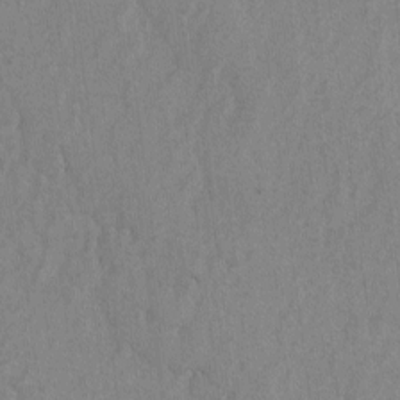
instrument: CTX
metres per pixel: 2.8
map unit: lAvf
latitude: -6.8786
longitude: -114.1199
